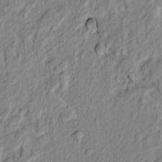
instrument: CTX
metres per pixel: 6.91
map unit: lAvf
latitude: 7.0269
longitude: 166.4629
